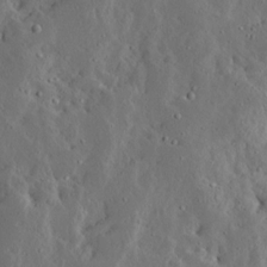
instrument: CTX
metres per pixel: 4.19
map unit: Ave
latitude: 13.5182
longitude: -136.2523
